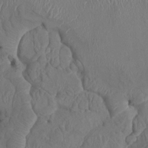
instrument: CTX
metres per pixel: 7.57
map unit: HNhu
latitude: 3.9339
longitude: -6.5924
